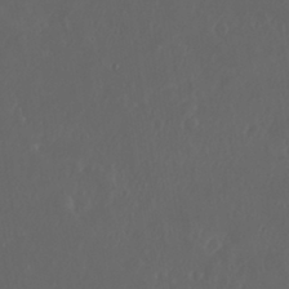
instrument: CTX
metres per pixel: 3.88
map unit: Nhu
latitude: 29.8394
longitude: -58.3656
